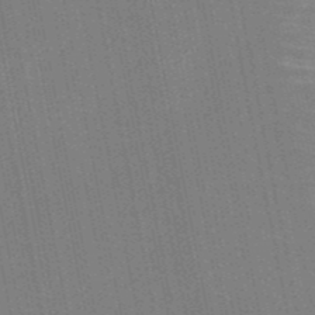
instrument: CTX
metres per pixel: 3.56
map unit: HNb
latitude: -52.2550
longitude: -45.3859
